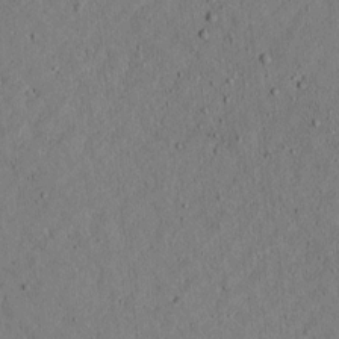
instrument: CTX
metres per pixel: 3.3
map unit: lAvf
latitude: 4.5735
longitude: 167.5210
